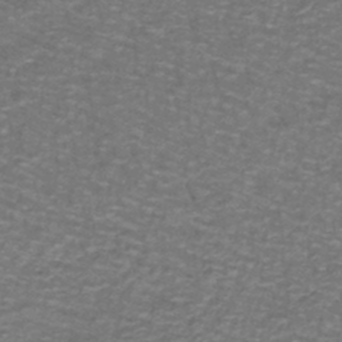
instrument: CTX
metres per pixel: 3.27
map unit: lHb
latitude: -43.5399
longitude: 55.2565
